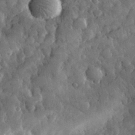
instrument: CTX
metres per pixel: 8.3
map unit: eHh
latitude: 31.5183
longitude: -69.4427
